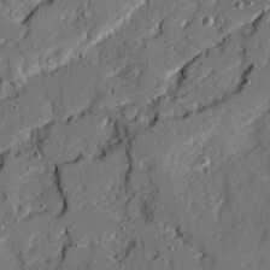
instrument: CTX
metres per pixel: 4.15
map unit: Ave
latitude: 19.4048
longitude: -128.9325
